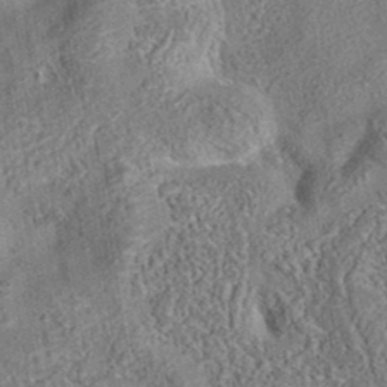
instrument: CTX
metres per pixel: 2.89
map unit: eAb
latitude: 35.6505
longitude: 110.6896
